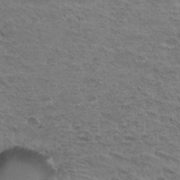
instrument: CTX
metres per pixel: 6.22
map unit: Hto
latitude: 32.9514
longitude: -45.3481
